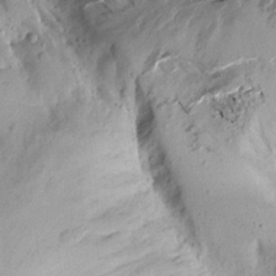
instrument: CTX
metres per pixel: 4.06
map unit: Aa
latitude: 13.3482
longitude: -141.3670
